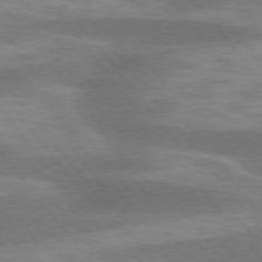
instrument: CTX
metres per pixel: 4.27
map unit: lApd
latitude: 75.6127
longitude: -57.8016
